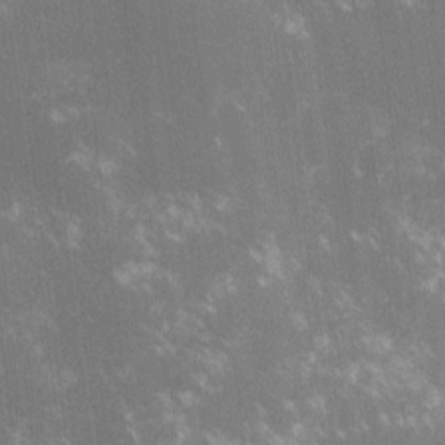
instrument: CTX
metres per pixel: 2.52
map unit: lHvf
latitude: -13.6344
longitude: -102.8191
